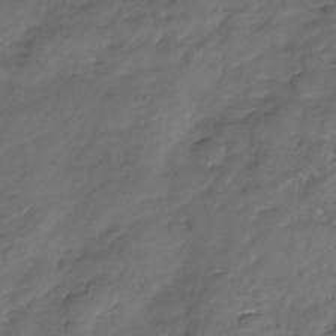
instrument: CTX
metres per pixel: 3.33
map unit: Nhe
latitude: -31.9745
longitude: -93.2726
